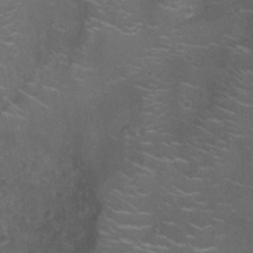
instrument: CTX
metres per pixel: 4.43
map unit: Ht
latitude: -4.9730
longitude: -18.5734
